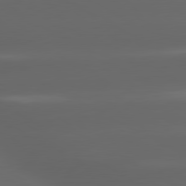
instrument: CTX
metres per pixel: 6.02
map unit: lApd
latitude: 80.3278
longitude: -145.0647
